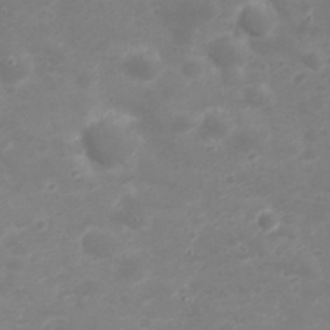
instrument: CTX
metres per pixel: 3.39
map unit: Nhu
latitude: 23.3104
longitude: -61.2915
